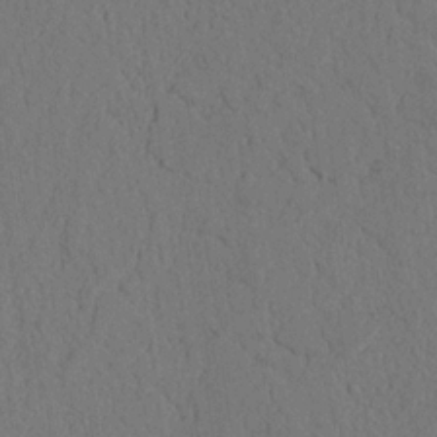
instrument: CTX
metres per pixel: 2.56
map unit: Nhu
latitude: 20.3468
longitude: -75.8583
